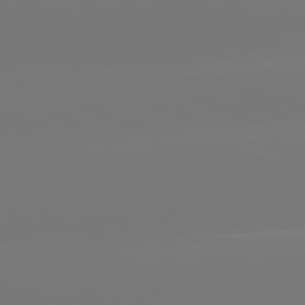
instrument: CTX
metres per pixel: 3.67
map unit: lApd
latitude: 81.7827
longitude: -150.7813
